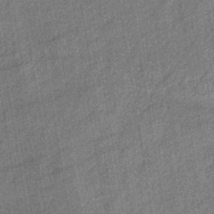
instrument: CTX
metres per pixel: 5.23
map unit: lHb
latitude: -38.9731
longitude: 74.1984
